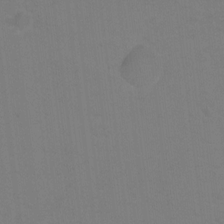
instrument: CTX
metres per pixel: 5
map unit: Ht
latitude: 1.1592
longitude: -33.6316
